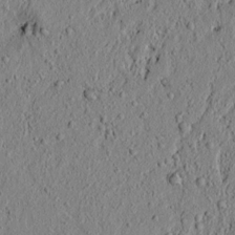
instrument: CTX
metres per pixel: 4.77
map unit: lAvf
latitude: 5.9717
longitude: 166.6329
